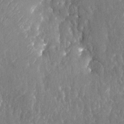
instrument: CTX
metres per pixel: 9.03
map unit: Nhu
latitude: -20.1228
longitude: -58.2145
